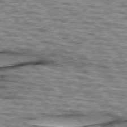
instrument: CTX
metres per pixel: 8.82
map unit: lApd
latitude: 76.1766
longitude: -70.6112
